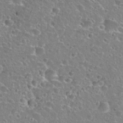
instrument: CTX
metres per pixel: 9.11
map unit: Hto
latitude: 27.4049
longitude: -50.8380
